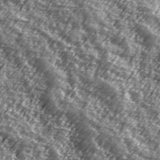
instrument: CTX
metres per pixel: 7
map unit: Hve
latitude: 31.9151
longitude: 149.8423
